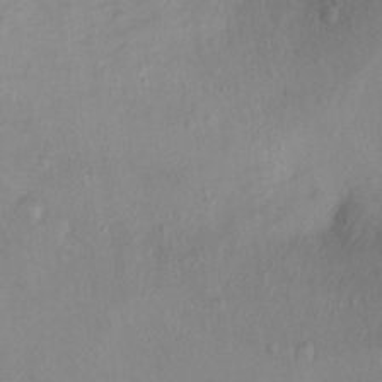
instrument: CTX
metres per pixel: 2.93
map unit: Ht
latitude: 10.8569
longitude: -32.5546
